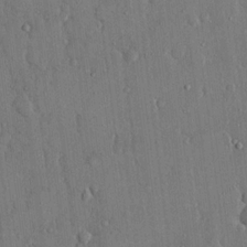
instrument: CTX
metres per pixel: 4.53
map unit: eHh
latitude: 14.8947
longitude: -68.4601
